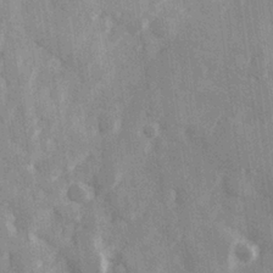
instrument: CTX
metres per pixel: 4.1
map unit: Hve
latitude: 26.1011
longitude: 147.5399
